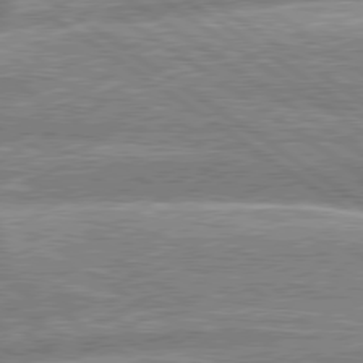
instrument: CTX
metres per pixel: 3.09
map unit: lApd
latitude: 79.1781
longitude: -159.7828
